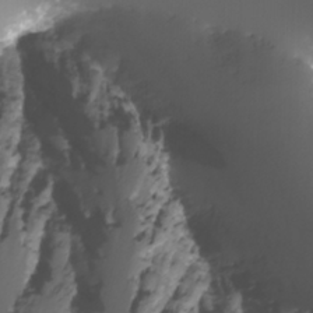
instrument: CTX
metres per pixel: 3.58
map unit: Nhu
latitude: -7.7855
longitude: -77.1025
